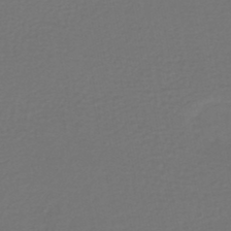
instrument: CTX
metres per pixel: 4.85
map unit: HNhu
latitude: -47.8233
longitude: 96.6141
